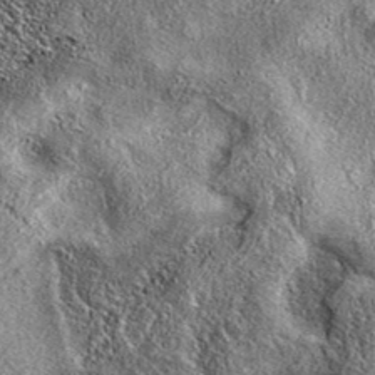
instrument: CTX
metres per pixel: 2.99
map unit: eAb
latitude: 38.0444
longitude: 109.9745
